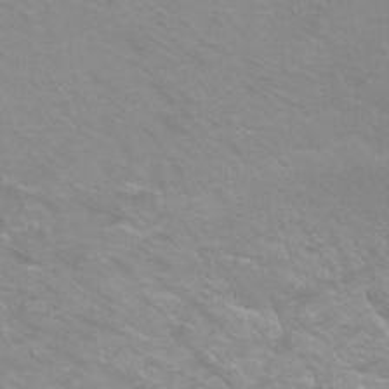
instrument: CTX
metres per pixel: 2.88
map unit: Ht
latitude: 1.9906
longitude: -32.8191
